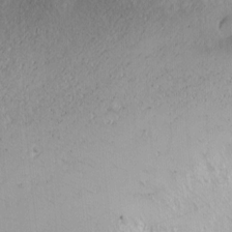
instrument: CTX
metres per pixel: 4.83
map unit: Nhu
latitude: -4.2361
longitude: -86.9514
